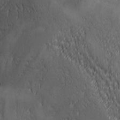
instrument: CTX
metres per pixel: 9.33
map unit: Ave
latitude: 2.2333
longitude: -112.4979
